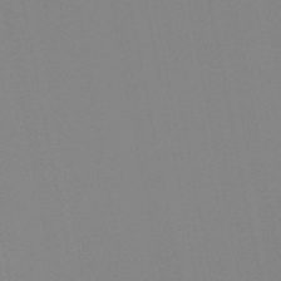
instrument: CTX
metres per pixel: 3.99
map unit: lHb
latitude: -48.5196
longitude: 69.9556
